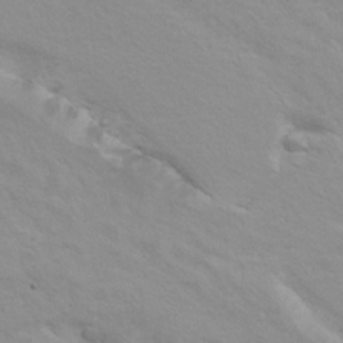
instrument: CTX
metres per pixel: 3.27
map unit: Hto
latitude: 7.9717
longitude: -31.0459
